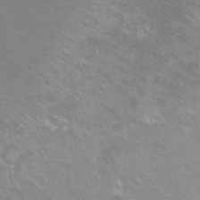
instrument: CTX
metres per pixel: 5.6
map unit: Ht
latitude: -8.9542
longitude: -36.7813
